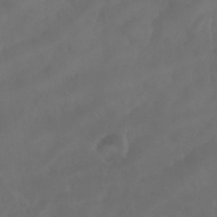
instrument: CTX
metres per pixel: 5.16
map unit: Nhu
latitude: 24.9135
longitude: -62.6869
